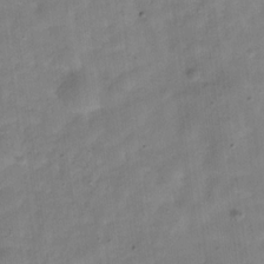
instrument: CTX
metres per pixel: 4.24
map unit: Hve
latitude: -32.5385
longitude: 92.9542
